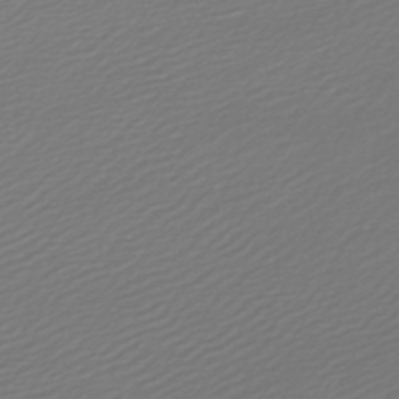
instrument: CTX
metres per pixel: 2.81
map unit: lHb
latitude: -46.6707
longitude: 59.5966
